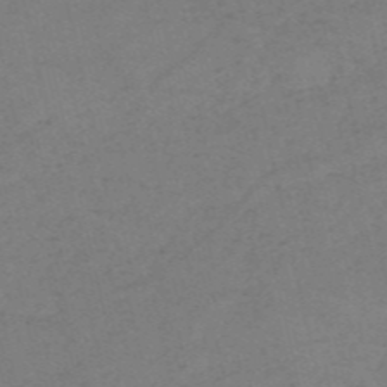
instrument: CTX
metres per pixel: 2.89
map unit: HNb
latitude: -55.0109
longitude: -42.1389
